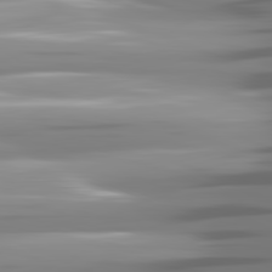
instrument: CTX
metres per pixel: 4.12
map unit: lApd
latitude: 81.6883
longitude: -141.7260
